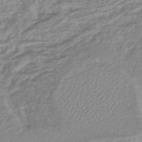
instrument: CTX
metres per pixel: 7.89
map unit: lHb
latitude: -45.5966
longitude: 71.1998
